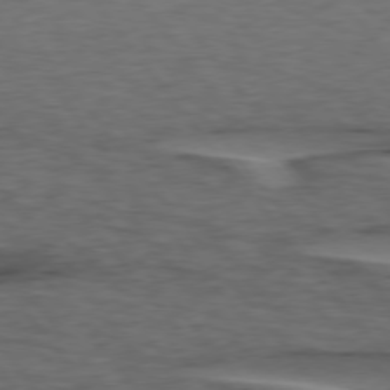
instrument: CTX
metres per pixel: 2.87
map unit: lApd
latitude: 75.7450
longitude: -70.8002
